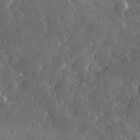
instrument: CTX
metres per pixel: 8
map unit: lHvf
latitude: 32.8191
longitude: -90.2334
